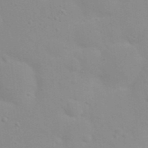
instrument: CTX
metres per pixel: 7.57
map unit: eHh
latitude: 21.0837
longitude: -64.3656
